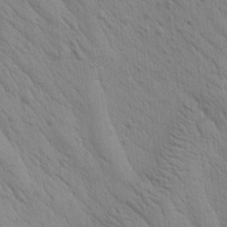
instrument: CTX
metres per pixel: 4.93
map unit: Htu
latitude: 0.2333
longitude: 174.8974
